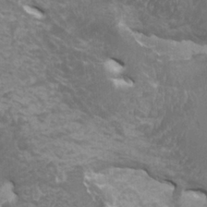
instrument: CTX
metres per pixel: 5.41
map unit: HNhu
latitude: -0.0472
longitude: 2.7274
